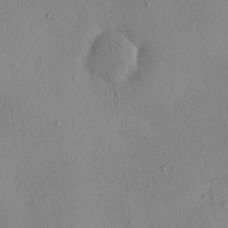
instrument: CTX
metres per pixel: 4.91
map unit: eHh
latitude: 0.0255
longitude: 17.0298
